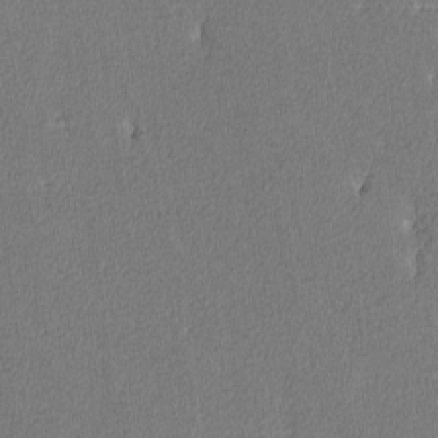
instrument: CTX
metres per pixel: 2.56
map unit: lAvf
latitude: -8.2361
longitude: -112.7813
